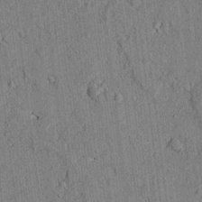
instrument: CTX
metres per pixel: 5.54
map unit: lAvf
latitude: 5.4048
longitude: 169.5210
